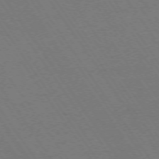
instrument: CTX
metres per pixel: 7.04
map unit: Ap
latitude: -74.4629
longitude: -71.2159
